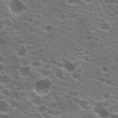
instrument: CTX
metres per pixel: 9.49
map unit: Hto
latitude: 20.6680
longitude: -36.2901
